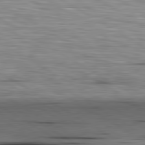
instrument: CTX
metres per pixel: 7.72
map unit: lApd
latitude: 80.4979
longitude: 160.8786
